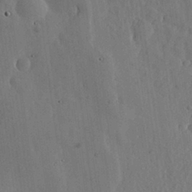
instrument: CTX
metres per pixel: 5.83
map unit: lHvf
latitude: 17.6694
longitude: -113.9150
